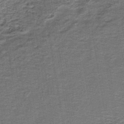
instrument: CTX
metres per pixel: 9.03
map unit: HNb
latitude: -39.5777
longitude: 50.5952
